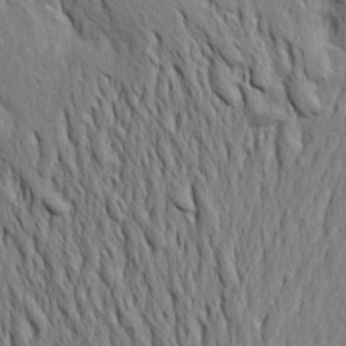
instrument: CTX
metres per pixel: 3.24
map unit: Aa
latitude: 19.9717
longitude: -149.7450
